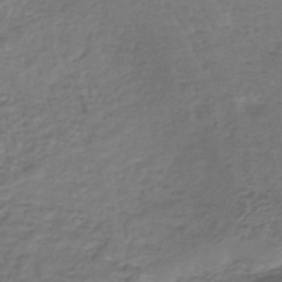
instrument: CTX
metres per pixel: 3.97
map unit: lHb
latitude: -43.5777
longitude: 65.6155
